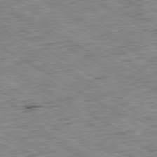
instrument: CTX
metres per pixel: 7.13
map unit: Ap
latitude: -80.3495
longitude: -84.6491
